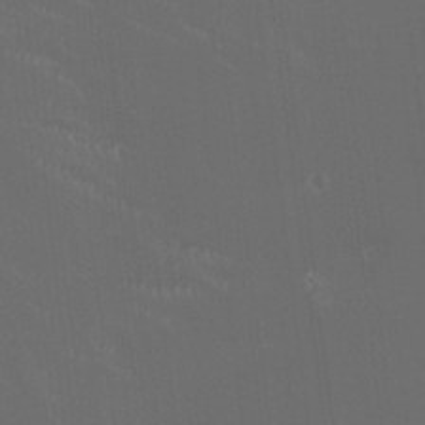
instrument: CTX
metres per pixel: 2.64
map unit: HNhu
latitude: 0.3089
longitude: -2.2711
